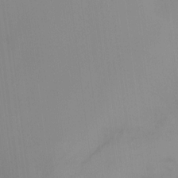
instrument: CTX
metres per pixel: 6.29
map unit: Nhu
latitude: -15.2565
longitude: -56.6490
